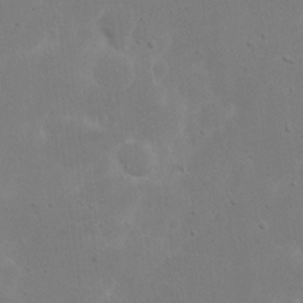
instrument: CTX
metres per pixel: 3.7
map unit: eHh
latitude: 17.9528
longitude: -72.4601
